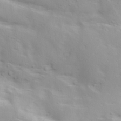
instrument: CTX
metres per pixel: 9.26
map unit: lAa
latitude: 18.9136
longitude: -138.0633
